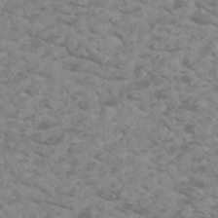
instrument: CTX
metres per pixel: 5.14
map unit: Htu
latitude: 2.3278
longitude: -20.8758
